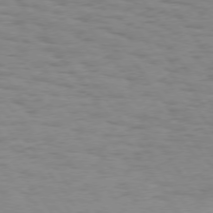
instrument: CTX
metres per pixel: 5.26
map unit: Hpe
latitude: 74.5924
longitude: -136.4412
